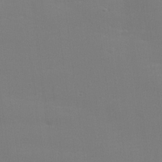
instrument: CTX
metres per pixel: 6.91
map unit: lHvf
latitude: 24.3089
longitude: 141.1242
